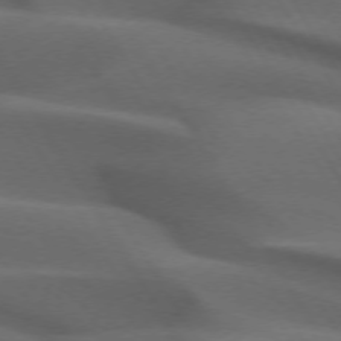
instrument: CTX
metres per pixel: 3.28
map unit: lApd
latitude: 72.9325
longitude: -52.1200
